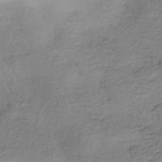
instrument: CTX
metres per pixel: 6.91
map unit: HNhu
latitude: -41.3321
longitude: 99.7477
